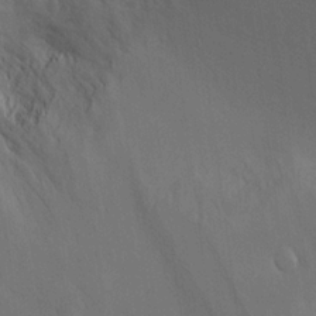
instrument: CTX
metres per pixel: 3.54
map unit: Aa
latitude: 19.2348
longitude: -141.1781
